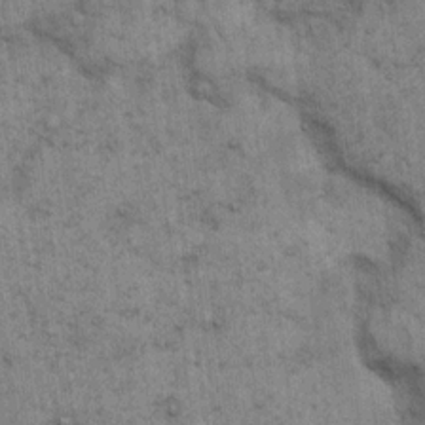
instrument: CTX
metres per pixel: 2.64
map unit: eHh
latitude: 15.2726
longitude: -65.6694
